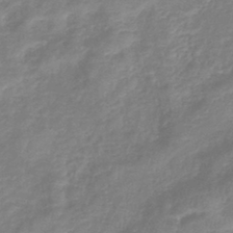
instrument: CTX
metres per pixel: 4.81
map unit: lHb
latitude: -40.5763
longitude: 77.0486
